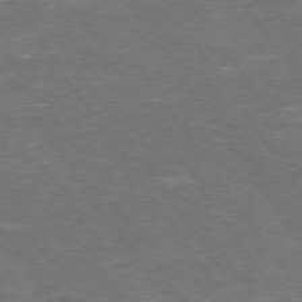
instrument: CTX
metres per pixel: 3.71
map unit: Hpe
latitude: 73.6505
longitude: -125.3859
